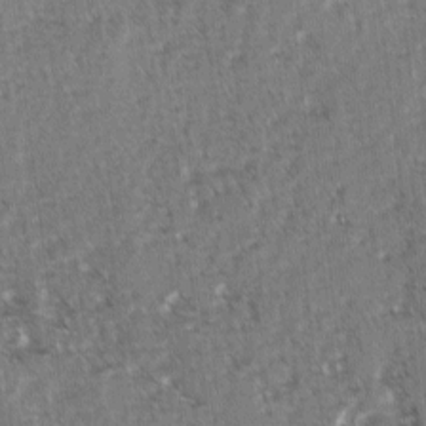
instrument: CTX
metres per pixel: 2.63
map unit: lAvf
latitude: -3.0108
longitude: -113.4237
